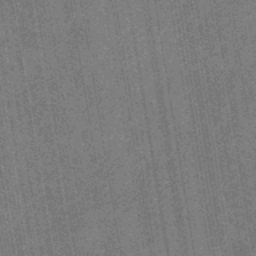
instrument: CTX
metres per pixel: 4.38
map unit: eHb
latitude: -29.9367
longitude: 70.1984
